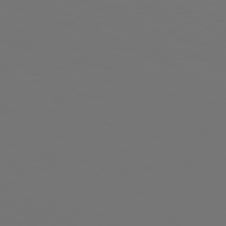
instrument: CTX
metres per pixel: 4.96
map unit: Hpe
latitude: 76.7435
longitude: -135.6694
